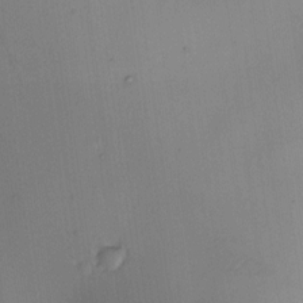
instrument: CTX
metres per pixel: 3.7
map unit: HNhu
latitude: 7.9906
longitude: 8.4629
